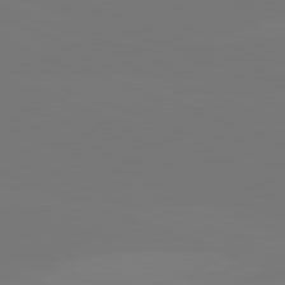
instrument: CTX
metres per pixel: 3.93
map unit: lApd
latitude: 82.1766
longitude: 146.1606
